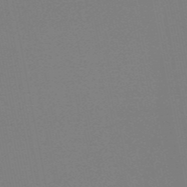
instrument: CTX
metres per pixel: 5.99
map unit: HNb
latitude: -54.6141
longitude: -39.3104
